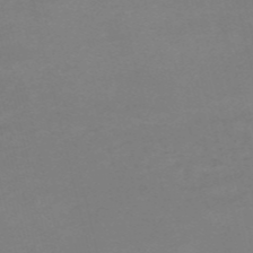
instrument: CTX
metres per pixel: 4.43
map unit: HNb
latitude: -55.7289
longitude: -41.0458
